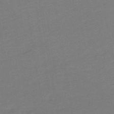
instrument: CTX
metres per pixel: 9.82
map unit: lHb
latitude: -49.9367
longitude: 81.5966
